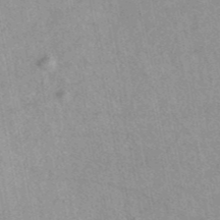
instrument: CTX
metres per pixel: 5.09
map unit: eAb
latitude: 44.1389
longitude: 108.8975
